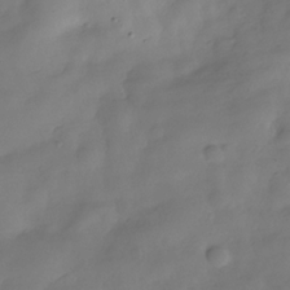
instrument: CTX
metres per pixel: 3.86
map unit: Hve
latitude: -30.2361
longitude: 94.8974
